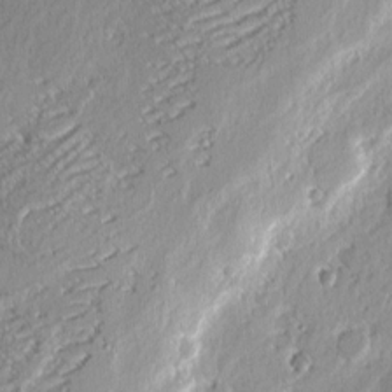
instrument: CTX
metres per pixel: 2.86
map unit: eHh
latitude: 2.3845
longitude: -77.7827
